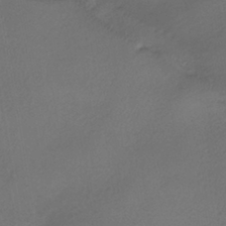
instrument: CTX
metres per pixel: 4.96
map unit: HNhu
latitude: -40.1983
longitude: 95.4265
